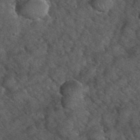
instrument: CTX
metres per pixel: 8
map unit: eHh
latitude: 39.6505
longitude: -56.4978
